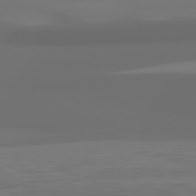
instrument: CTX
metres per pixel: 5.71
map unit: lApd
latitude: 81.9528
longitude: -170.4034
